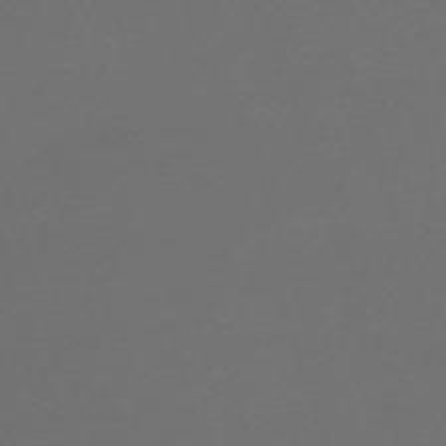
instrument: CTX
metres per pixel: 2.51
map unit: eHh
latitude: -63.8044
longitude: 53.3509
